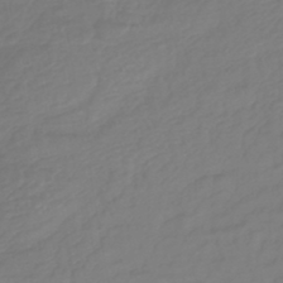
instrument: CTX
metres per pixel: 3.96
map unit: lHb
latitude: -42.6896
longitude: 77.5777
